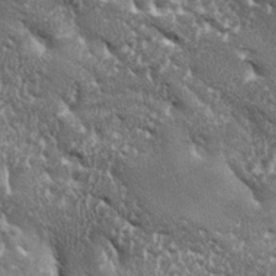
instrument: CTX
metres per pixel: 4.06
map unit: lAa
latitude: -5.5021
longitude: -125.8205
